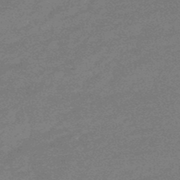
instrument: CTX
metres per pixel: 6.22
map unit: lHb
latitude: -49.0676
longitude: 81.9745
